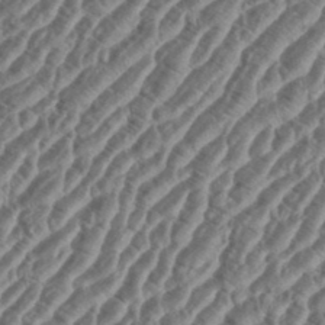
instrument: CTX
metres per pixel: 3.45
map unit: eHh
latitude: 36.8569
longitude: -135.6505
